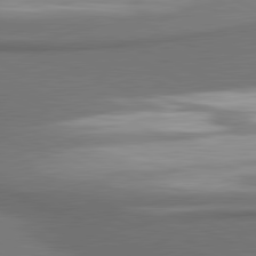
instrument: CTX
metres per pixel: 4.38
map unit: lApd
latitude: 81.1781
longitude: 175.6154
